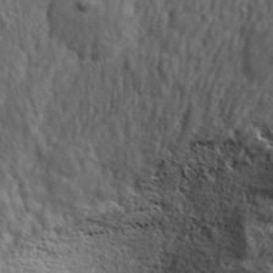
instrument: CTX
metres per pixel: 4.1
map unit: lHvf
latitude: 40.6868
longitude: -86.6301
